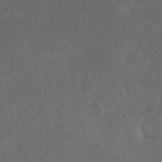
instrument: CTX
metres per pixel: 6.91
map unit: Nhu
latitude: 27.5749
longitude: -65.3293
